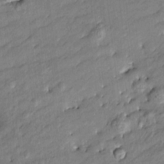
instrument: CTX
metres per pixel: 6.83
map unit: Htu
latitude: -8.4629
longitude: 177.0864
